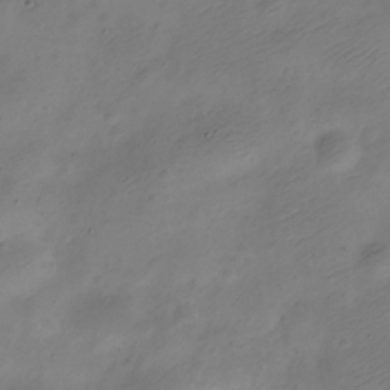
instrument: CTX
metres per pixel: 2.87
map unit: Nve
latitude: -23.6344
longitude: 106.0850
